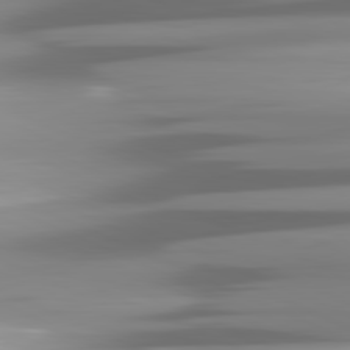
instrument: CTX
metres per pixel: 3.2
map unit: lApd
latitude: 81.7261
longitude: -146.4412
